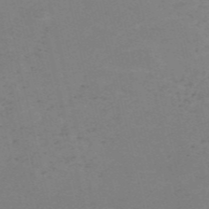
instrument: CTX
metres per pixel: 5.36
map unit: HNb
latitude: -55.5966
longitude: -41.8961
